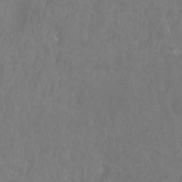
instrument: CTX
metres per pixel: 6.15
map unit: Hto
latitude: -10.9353
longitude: -37.9906
